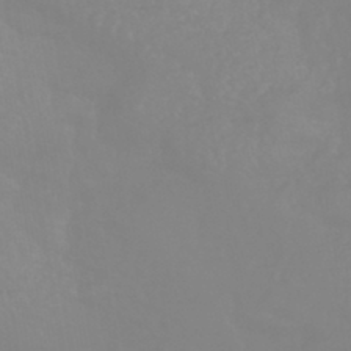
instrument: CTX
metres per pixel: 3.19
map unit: eHb
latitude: -44.2173
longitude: 81.3888
